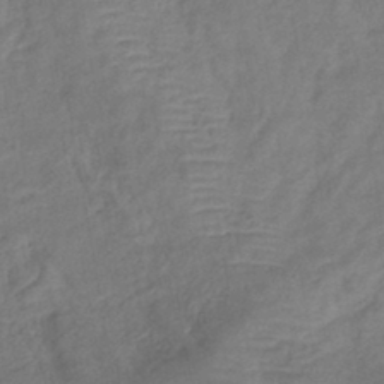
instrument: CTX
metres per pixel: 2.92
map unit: lHb
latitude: -41.4076
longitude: 78.1983
